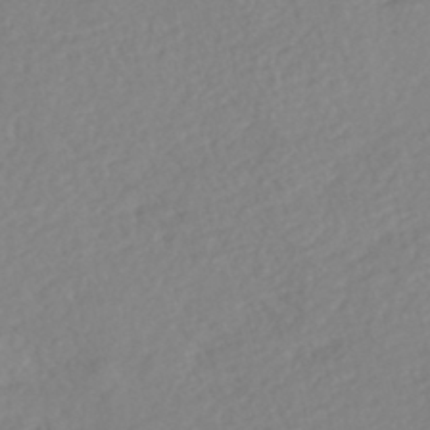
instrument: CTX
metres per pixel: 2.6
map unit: Nhe
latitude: -46.7652
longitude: -172.5923
